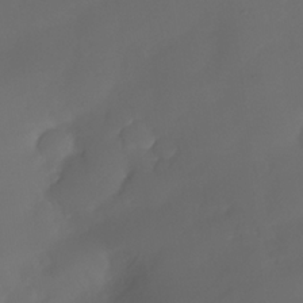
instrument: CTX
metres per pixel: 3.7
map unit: Nhe
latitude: -34.1984
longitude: -145.1781
